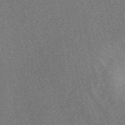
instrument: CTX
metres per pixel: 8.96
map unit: eAb
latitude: 48.2334
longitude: 119.2376
